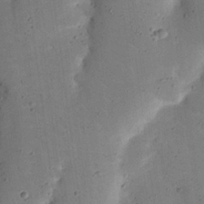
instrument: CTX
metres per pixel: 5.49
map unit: Nhu
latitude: 25.1592
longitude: -72.8002
